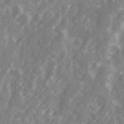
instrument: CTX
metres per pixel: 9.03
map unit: Ave
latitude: 21.0081
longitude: -131.8584
